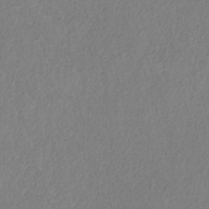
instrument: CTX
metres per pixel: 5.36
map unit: HNb
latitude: -32.9920
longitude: 55.7100
